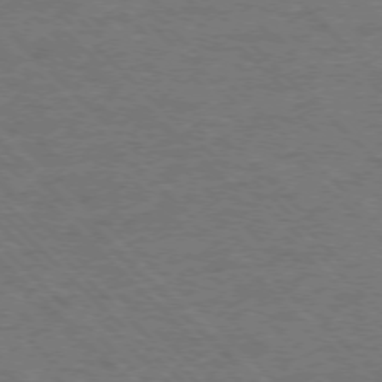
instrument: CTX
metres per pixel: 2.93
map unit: Ap
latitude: -75.8234
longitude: -80.2711
